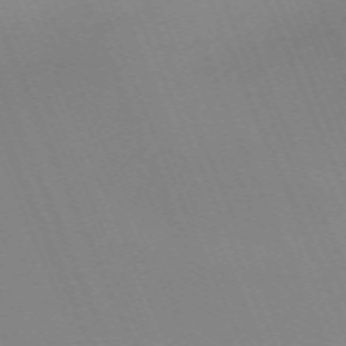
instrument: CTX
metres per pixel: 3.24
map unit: Nhu
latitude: -66.9919
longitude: 38.5574
